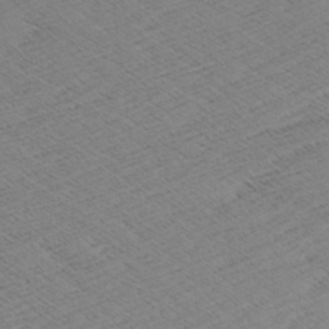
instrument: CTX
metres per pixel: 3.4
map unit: Aa
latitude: 8.0255
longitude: -140.2900
